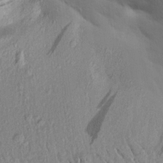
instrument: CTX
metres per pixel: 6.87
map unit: Aa
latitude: 19.0269
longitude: -143.0270
